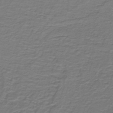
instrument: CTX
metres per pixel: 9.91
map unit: lHb
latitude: -42.1983
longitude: 57.2754
